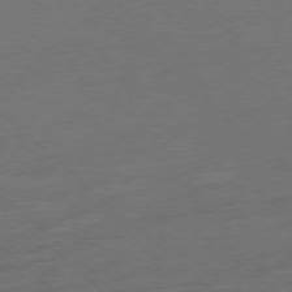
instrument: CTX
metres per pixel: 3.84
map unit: Ap
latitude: -77.4643
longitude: -63.6883
